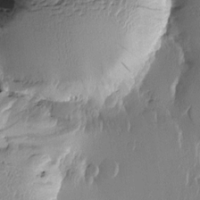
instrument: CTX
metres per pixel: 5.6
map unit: Htu
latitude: -1.9745
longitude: -177.3859
